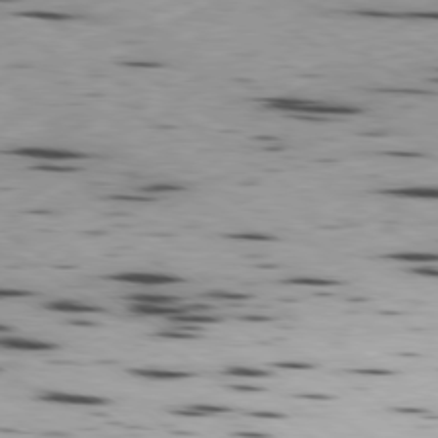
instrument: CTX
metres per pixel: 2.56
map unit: Ap
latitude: -79.9556
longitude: -101.2537
